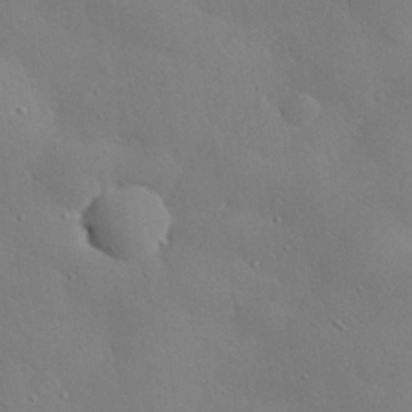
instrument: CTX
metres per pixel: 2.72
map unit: eHh
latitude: 29.5560
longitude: -82.6490
